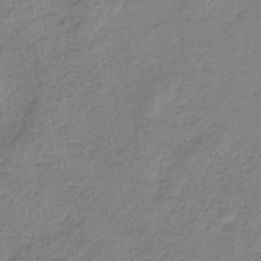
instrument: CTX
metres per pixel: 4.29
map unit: HNb
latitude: -35.4265
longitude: 56.1417
